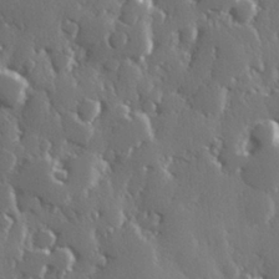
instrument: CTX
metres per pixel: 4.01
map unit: Hve
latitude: 27.1403
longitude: 150.1606
